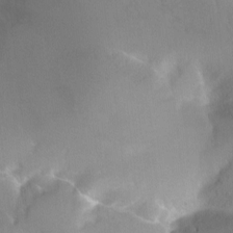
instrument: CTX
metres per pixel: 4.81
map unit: Ht
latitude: -10.8408
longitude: -44.7813
